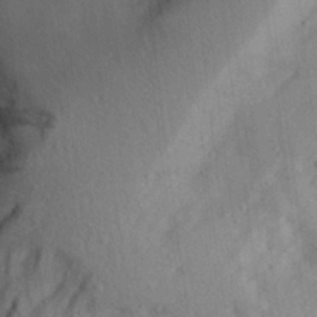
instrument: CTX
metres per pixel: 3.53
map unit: Aa
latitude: 28.4790
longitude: -146.6680
